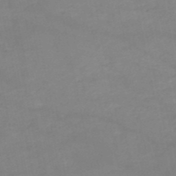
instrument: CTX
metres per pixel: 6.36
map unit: HNb
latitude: -50.5952
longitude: -40.2711
